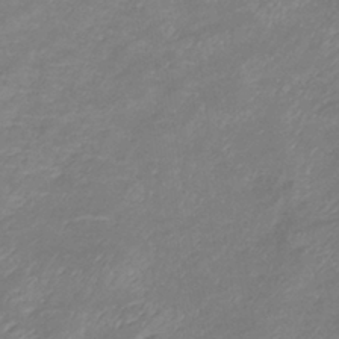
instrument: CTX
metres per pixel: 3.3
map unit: lHb
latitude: -37.6344
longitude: 73.7288
